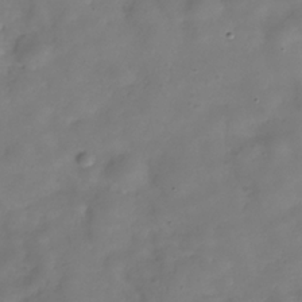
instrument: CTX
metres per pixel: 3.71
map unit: Hve
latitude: -30.6329
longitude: 94.8030
